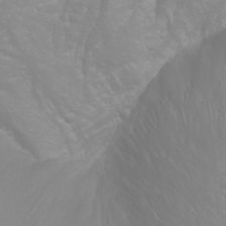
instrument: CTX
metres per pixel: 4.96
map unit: Htu
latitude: -0.6519
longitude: -75.5182
